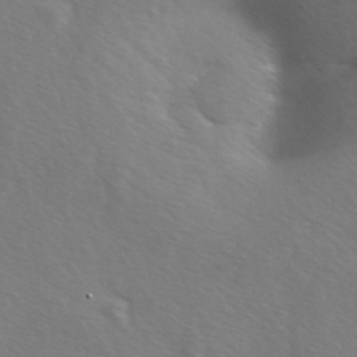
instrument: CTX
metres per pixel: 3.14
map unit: Ave
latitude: -0.0472
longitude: -112.6868
